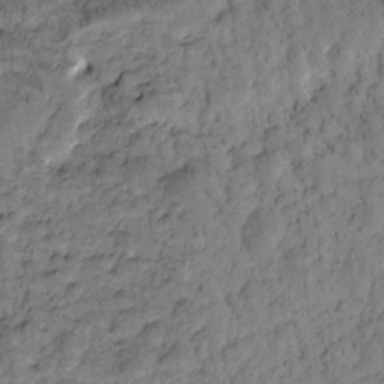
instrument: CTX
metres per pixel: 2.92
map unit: Htu
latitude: -3.5588
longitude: 173.6155
